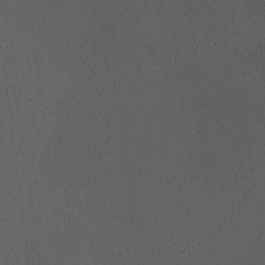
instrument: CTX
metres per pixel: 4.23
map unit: HNhu
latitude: 5.4615
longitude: 8.5574
